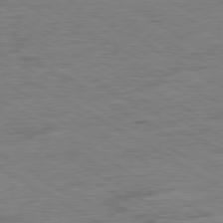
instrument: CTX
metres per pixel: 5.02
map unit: Ap
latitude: -80.3118
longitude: -77.7827
